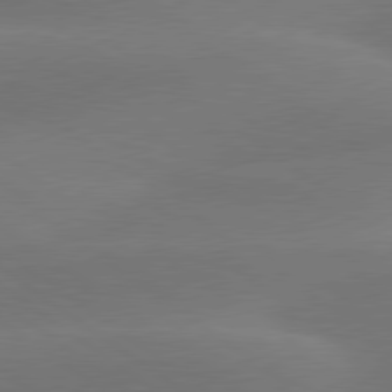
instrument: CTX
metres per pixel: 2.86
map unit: lApd
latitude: 79.8773
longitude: -89.6127
